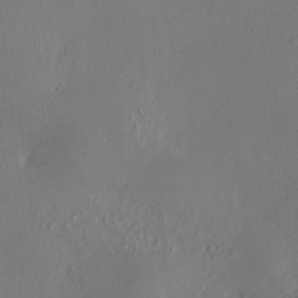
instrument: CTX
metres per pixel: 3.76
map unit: HNhu
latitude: 7.8394
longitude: 12.1417
